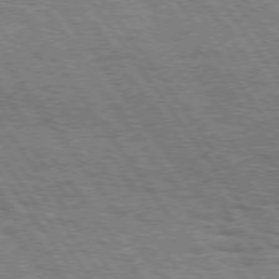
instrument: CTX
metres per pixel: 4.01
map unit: Hpe
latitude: 74.9892
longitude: -152.2712
